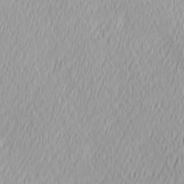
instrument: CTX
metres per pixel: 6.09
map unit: Ave
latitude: 2.5923
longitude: -113.6883
